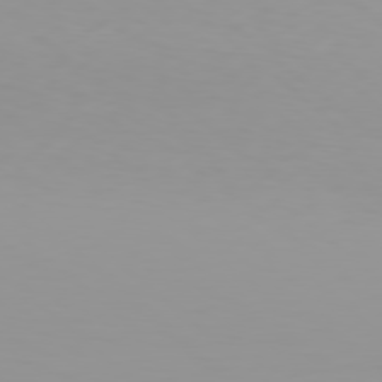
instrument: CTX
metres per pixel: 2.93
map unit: Hpe
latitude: 78.1200
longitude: -138.1956
